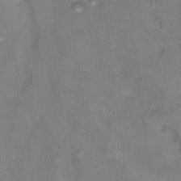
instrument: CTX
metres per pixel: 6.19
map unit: Hto
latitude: 17.7828
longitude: -38.9136
